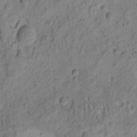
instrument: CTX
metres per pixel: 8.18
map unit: eHh
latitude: -0.6708
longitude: 16.5385
